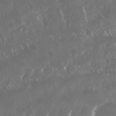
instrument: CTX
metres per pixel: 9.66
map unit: Nhu
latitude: 29.2348
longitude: -59.1214
